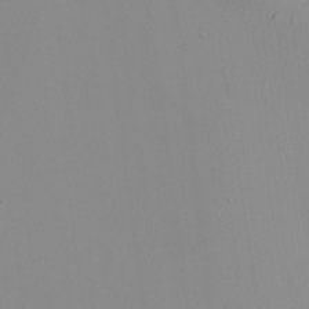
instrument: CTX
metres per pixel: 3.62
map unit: HNhu
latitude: 7.4804
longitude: 12.7274
